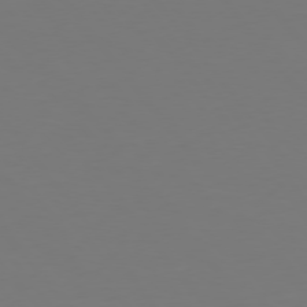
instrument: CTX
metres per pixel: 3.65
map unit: Hpe
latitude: 75.1781
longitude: -123.8961
